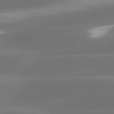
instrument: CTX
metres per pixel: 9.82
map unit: lApd
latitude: 79.5371
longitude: -47.8017
